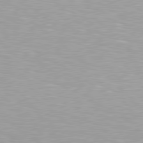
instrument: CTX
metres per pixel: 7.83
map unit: lApd
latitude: 79.2537
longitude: -177.8961
